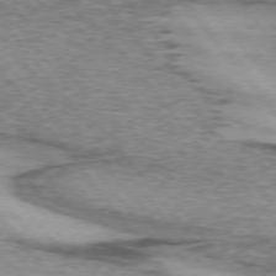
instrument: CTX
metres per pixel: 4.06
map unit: lApd
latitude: 74.1011
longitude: -77.0080
